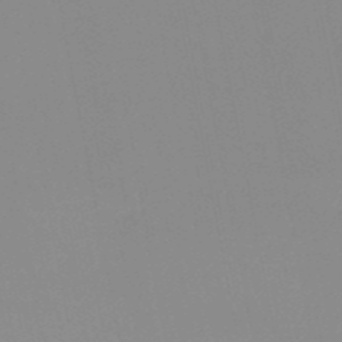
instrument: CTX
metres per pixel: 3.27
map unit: HNb
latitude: -51.0486
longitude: -51.1781
